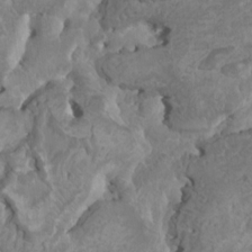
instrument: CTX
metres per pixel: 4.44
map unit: HNhu
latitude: 4.6113
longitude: -3.8772
